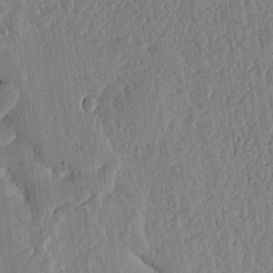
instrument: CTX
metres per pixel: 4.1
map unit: lHvf
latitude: 19.8772
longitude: -114.5356
